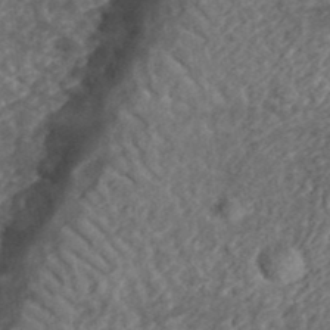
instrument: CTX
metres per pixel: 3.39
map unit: eHh
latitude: 36.8002
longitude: -79.3293
